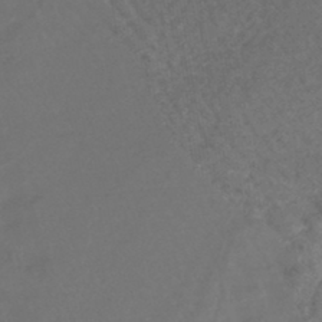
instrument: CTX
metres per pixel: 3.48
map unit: lHb
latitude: -43.6343
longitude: 78.2928
